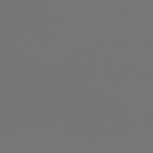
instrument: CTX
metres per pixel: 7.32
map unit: Hpe
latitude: 75.7450
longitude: -129.3859
